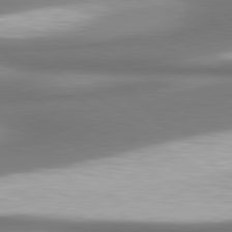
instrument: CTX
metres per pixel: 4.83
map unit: lApd
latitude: 80.4223
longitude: 179.7855
